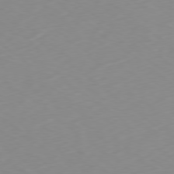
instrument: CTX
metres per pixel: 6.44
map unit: Ap
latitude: -78.9541
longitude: -63.3671
